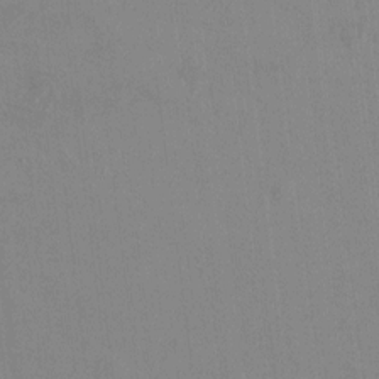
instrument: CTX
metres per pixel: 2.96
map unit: HNhu
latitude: 0.7057
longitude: -5.3671
